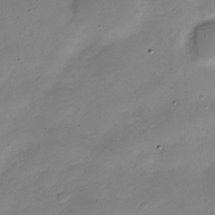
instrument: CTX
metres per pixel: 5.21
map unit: Nve
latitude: -22.3306
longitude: 105.7666
